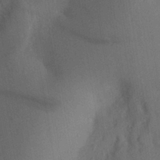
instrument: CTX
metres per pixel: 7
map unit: Aa
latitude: 25.8961
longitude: -148.0444
